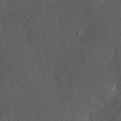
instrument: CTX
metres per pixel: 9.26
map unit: Nhu
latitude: 22.6490
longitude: -71.2348
